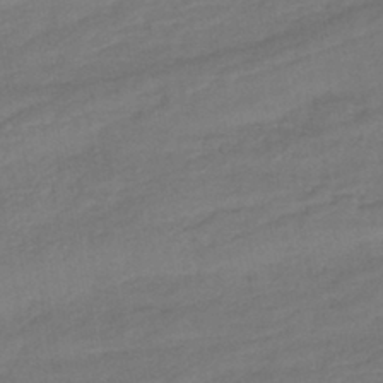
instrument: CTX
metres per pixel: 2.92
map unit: lHb
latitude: -42.3873
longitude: 76.3117
